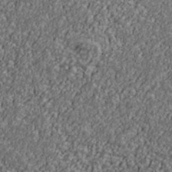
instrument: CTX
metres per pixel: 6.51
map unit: Ave
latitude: 41.1025
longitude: -111.6883
